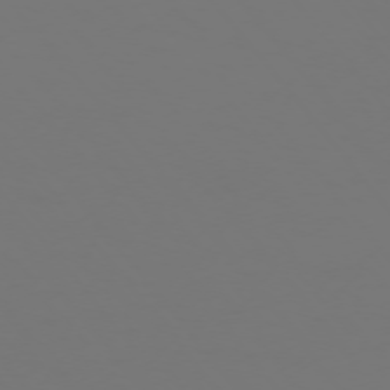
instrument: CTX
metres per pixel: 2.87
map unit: Ap
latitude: -75.1432
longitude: -76.4223
